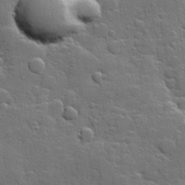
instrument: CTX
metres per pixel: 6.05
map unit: Hve
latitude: 25.0836
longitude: 148.8408
